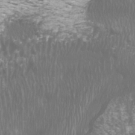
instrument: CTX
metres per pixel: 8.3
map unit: Htu
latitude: -6.3873
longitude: -75.0836
